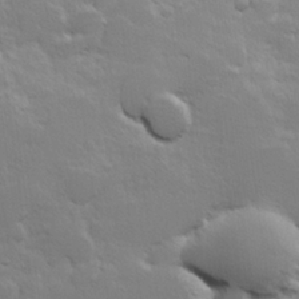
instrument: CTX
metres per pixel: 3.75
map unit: Hve
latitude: 23.8961
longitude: 144.8975
